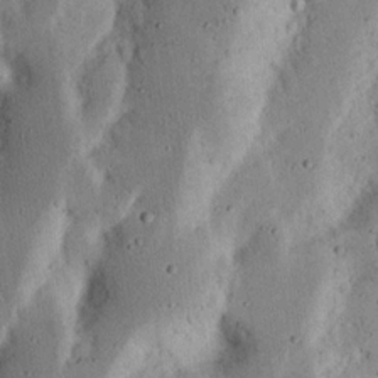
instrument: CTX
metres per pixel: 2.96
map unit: Nhu
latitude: 18.0444
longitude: -74.9136
